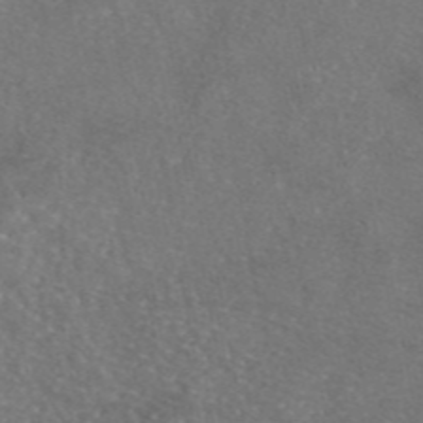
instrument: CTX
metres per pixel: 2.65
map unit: eAb
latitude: 46.4979
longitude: 110.8030
